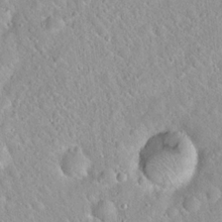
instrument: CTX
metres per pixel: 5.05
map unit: Hto
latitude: 21.2159
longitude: -52.7435
